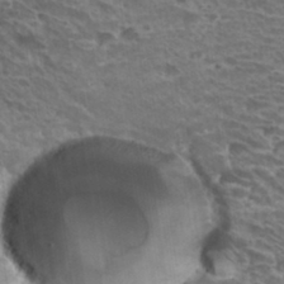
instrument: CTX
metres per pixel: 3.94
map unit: Hto
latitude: 31.8206
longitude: -41.8016
